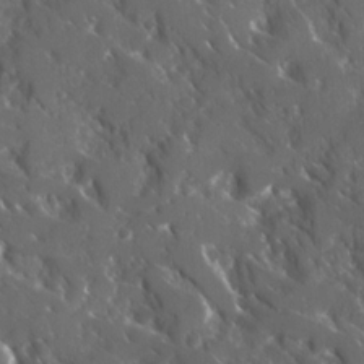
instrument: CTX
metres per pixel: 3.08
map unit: Ave
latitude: 17.4804
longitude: -130.2712
